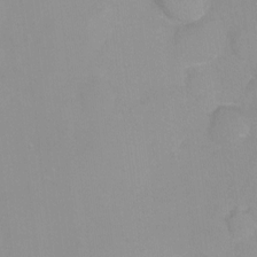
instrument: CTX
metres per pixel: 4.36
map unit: Ht
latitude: -8.8219
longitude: -35.5371
